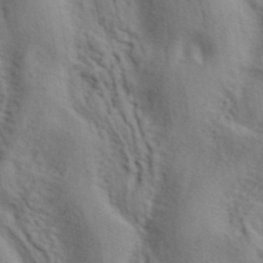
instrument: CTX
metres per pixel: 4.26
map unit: ANa
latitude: 42.1389
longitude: 55.3699
